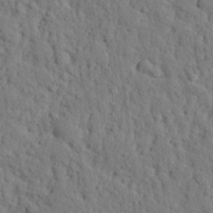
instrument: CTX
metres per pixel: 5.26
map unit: eHh
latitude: 26.2145
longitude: -77.8961
